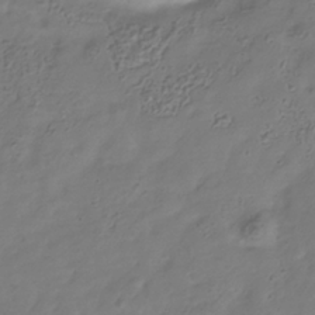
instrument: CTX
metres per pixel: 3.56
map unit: Hve
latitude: -34.1984
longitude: 90.6141
